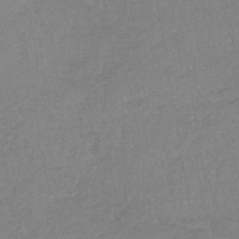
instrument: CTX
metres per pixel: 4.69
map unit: lHb
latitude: -40.2739
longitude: 66.2173
